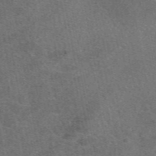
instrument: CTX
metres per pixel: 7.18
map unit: eAb
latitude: 48.9892
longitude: 112.9542
